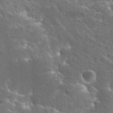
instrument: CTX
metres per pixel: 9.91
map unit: Hto
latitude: 25.9339
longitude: -45.2537
